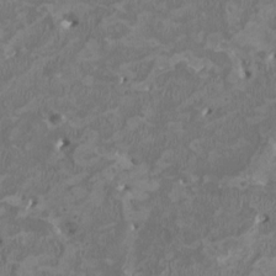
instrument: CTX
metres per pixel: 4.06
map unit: HNhu
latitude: 2.3089
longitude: -3.4615
